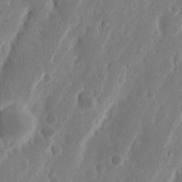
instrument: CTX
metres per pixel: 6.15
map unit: Nhu
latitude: 15.1781
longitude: -74.0633
